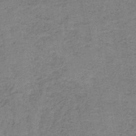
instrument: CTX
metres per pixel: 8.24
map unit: HNb
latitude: -36.8219
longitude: 52.0283
